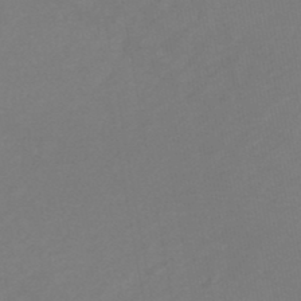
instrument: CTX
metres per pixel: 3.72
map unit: HNb
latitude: -47.1431
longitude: 57.5399
